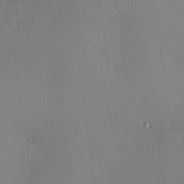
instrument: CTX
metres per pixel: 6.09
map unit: Hve
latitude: 26.4034
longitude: -91.0647
